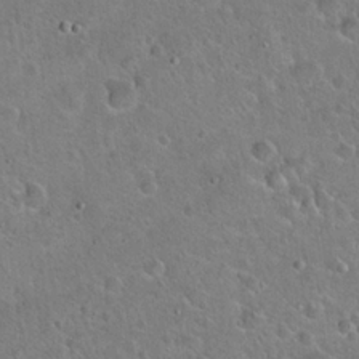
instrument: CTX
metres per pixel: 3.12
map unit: Hto
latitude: 21.0270
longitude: -50.4790
